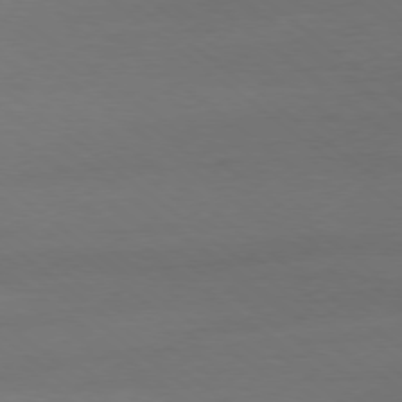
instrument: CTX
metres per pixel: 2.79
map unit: Ap
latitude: -79.0297
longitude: -56.2144
